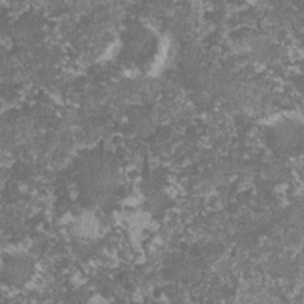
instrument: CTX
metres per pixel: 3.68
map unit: lHvf
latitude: -16.3496
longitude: -99.1970
